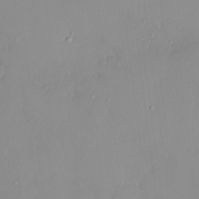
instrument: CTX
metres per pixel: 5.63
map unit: HNhu
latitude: 2.3089
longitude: 7.8233
